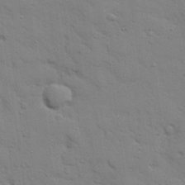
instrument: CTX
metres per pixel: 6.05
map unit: eHh
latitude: 28.0822
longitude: -75.2348
